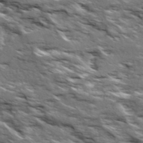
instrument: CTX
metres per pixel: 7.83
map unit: Ave
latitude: 19.3859
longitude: -135.0080
